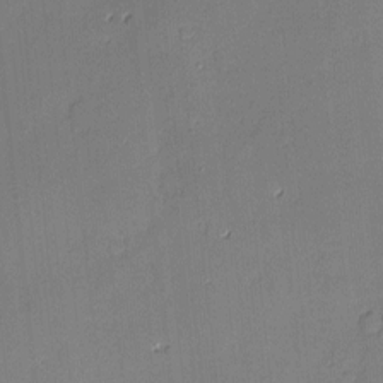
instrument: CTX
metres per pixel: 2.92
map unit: Hve
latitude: -9.8422
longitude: 175.5210
